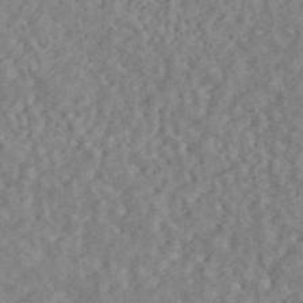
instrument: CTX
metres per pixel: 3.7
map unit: ANa
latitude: 45.8016
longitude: 26.2928
